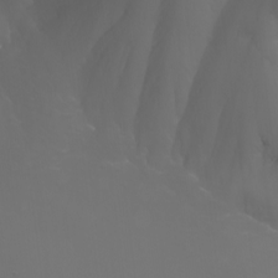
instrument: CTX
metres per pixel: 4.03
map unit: Nhu
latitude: -7.6155
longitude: -74.1956
